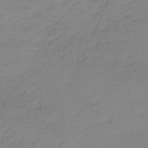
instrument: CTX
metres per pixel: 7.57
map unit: HNb
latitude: -46.2361
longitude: -35.3859
